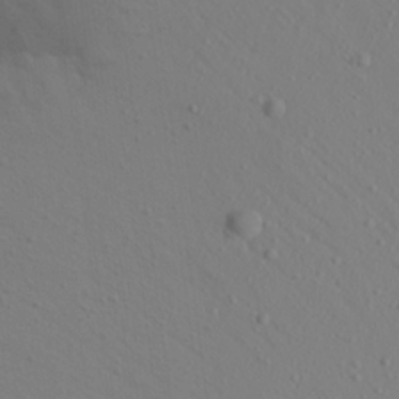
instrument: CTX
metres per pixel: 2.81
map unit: Aa
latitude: 20.8947
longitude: -145.9528
